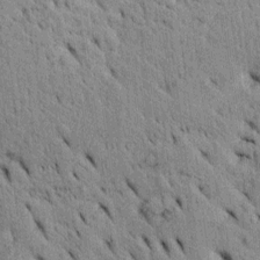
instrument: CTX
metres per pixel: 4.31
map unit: Htu
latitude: -4.0472
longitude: 152.5951
